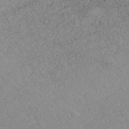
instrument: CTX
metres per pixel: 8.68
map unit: ANa
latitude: 42.4790
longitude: 27.4832
